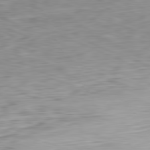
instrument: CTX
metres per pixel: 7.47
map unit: Ap
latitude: -82.2550
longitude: -76.8758
